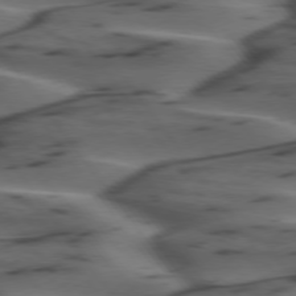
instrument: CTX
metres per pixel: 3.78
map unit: lApd
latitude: 75.4615
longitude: -70.8002
